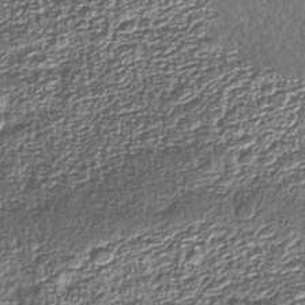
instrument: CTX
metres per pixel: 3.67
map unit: Nhu
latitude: -39.3132
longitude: -83.7449
